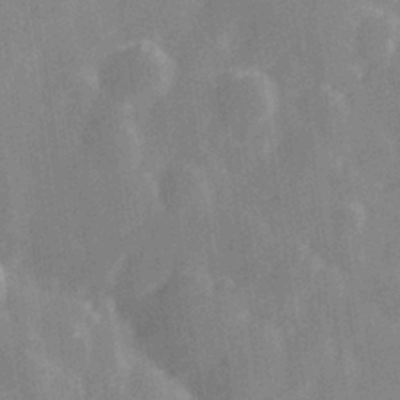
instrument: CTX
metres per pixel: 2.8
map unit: Hve
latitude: 28.2144
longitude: 147.3509
